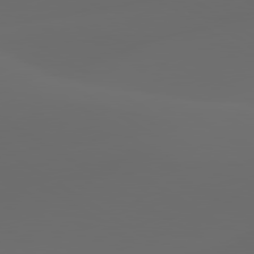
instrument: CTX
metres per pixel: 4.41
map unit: lApd
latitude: 80.0822
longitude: -90.9514
